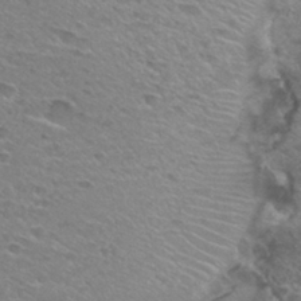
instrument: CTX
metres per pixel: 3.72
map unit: Hto
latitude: 30.3279
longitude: -47.5371
